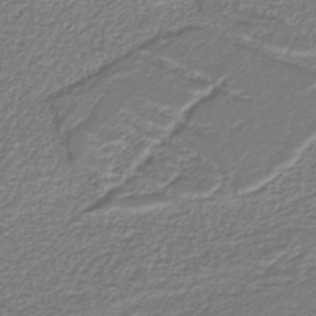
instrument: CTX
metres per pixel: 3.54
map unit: eAb
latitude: -39.4832
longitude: 52.4818
